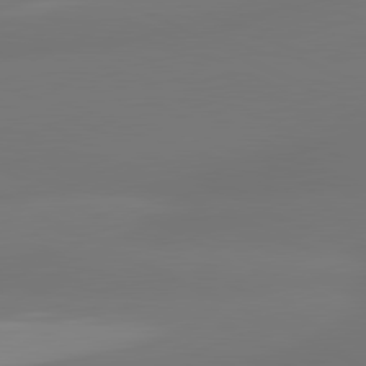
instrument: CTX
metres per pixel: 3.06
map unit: lApd
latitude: 81.0458
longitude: -164.7057
